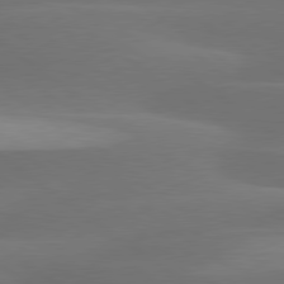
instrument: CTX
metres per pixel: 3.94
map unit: lApd
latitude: 79.6505
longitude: -89.8395
